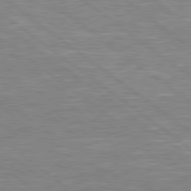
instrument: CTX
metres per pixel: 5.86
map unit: Hpe
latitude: 79.1403
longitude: -121.1970
